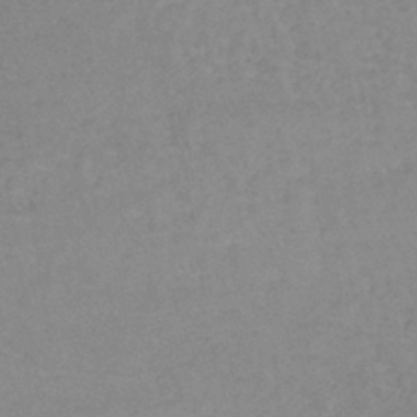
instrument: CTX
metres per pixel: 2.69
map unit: lHb
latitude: -40.0283
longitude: 66.6329
